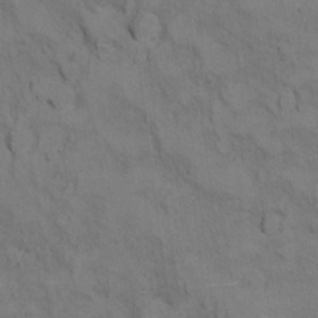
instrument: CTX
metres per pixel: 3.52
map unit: Ht
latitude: 11.4238
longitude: -32.9892
